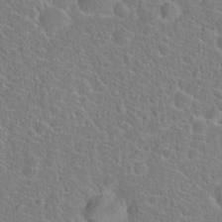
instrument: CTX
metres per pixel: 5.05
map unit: Hto
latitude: 21.4238
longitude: -45.2726
